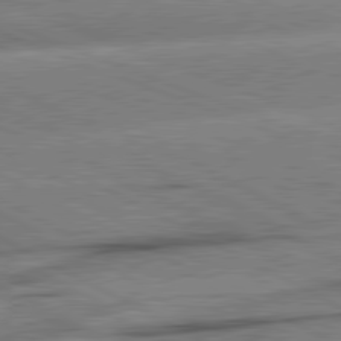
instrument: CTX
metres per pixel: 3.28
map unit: lApd
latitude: 80.8758
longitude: -157.6882
